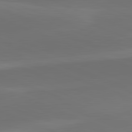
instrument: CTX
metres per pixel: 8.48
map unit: lApd
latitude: 82.1766
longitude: -156.1766
